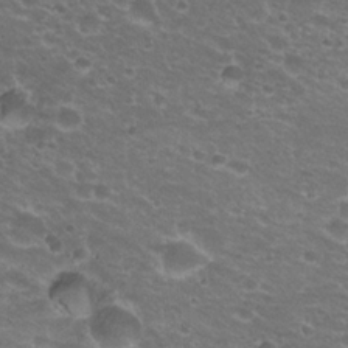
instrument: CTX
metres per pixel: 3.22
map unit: Hto
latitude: 23.0269
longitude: -32.6490
